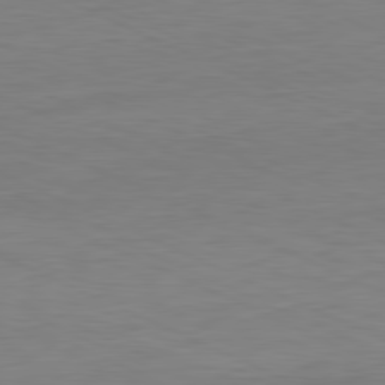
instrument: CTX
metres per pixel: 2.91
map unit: Ap
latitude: -81.3321
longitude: -76.4223
